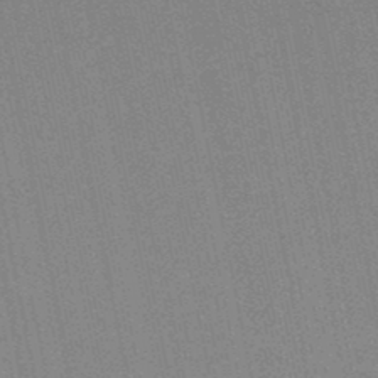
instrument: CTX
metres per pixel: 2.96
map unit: HNb
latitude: -48.0850
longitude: 58.8407
